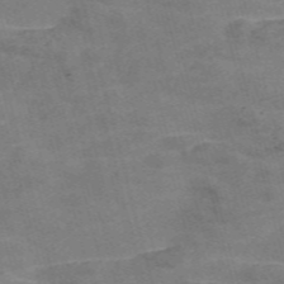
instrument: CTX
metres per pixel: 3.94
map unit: Nve
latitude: -58.8219
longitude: 51.9745
